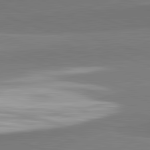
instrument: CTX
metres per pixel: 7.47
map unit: lApd
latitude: 82.4412
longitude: 152.7463
